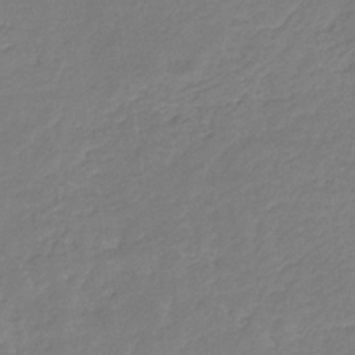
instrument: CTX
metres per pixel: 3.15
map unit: eHb
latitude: -30.3873
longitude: 63.8422
